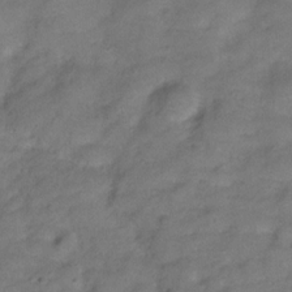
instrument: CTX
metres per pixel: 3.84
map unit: Hve
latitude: -30.9352
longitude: 95.7477
